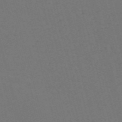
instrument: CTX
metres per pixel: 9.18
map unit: Nve
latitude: -57.8422
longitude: 52.0472
